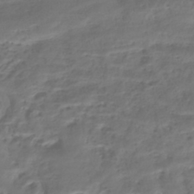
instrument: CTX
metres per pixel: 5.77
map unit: HNhu
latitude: -43.5777
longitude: 102.6707
